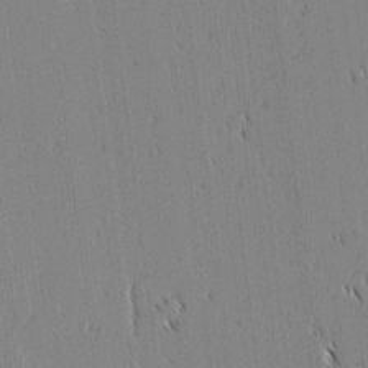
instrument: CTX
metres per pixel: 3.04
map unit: lAvf
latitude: 2.2900
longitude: -106.4034
